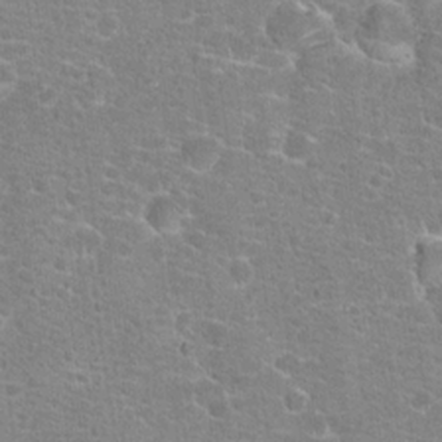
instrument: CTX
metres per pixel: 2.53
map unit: Hto
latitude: 18.4790
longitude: -41.2914
